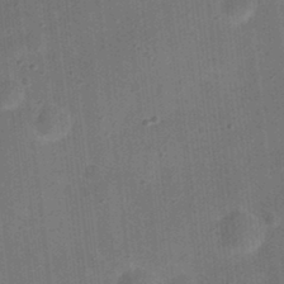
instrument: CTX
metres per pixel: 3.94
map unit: eHh
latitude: 24.2711
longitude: -70.9514
